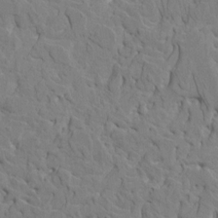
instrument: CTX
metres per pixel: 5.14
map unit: HNhu
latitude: 7.9717
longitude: -3.2348
